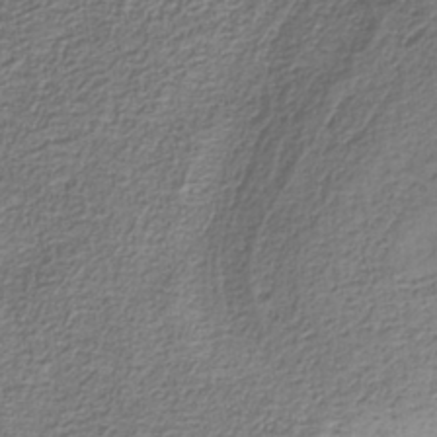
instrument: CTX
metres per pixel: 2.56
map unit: eAb
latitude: -38.2740
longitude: 52.8597
